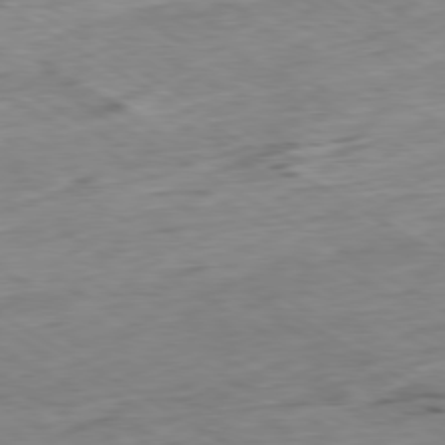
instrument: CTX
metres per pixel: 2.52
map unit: Ap
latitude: -79.8800
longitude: -88.2523
